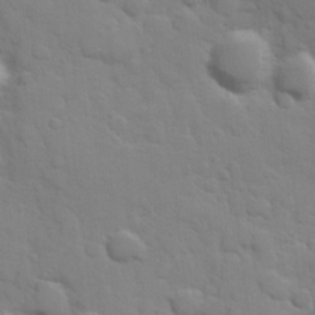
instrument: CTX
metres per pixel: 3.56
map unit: Hve
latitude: 24.3845
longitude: 148.6141
